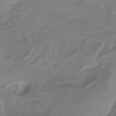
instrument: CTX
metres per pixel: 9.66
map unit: HNb
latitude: -34.4440
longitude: 59.9367
